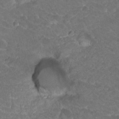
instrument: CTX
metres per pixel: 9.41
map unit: Hto
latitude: 19.2159
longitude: -34.1200
